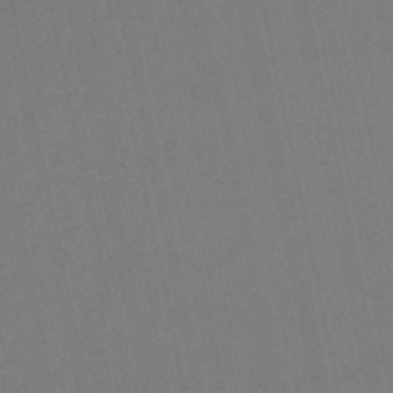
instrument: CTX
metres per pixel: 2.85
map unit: eHb
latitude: -50.4251
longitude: 73.1809
